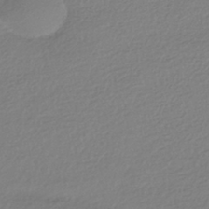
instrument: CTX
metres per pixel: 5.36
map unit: HNhu
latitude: -41.6344
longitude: 97.0298
